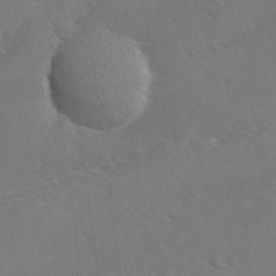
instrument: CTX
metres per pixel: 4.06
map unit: Ave
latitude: -8.2928
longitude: -120.7624
